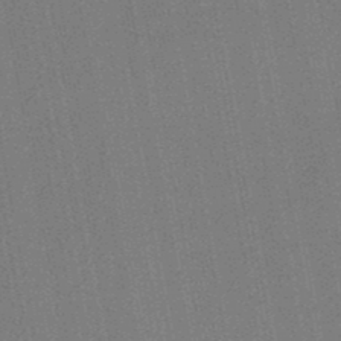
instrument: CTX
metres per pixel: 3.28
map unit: HNb
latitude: -47.3131
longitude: -39.3482
